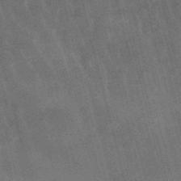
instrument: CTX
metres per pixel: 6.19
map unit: lHb
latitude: -48.4818
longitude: 76.4251
